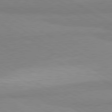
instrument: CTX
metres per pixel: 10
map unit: lApd
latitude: 80.5357
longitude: -178.9325
